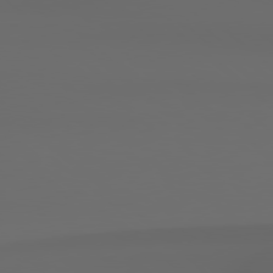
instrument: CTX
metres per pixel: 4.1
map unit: Hpe
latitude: 78.7058
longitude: -163.0837
